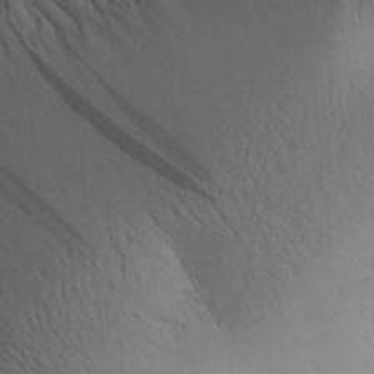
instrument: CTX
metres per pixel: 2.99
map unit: Aa
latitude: 30.6302
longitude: -143.9339
